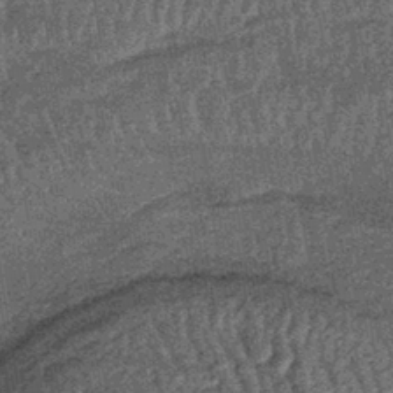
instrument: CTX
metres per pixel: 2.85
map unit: lHb
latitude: -39.8233
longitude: 65.8423
